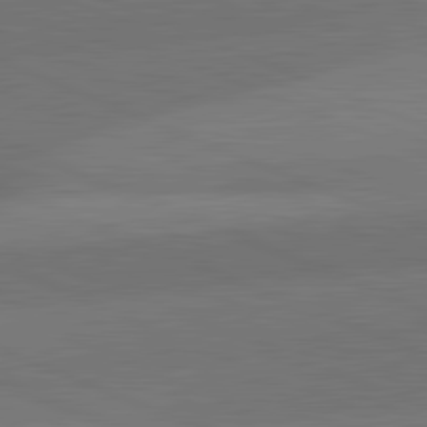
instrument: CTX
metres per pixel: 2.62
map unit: lApd
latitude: 82.1199
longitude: -155.5749
